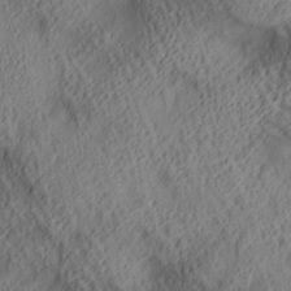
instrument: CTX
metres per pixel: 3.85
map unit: lAa
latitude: 5.1592
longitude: -116.9136
